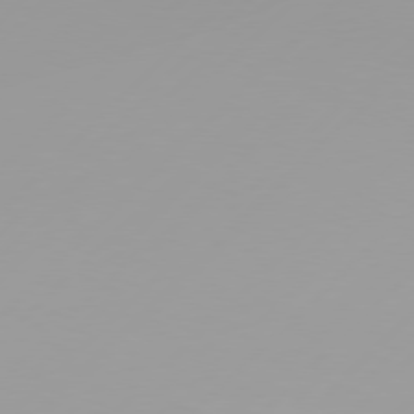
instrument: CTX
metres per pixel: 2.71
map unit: Hpe
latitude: 77.6505
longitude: -138.5924
